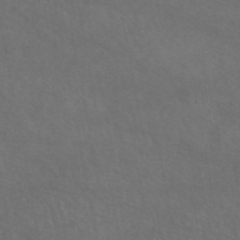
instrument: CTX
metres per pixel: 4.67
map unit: eAb
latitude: 46.3657
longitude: 116.9352
